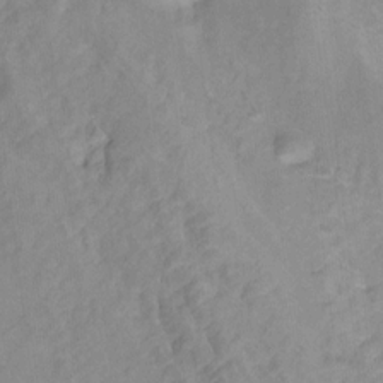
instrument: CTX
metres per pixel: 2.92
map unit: Hto
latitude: 7.5182
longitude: -36.4601
